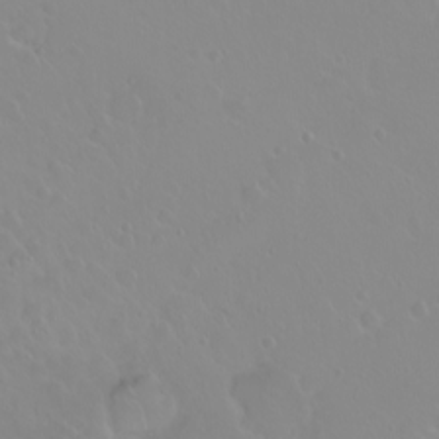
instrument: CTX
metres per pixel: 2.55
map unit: eHh
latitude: 1.5938
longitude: -54.8569
